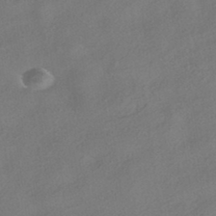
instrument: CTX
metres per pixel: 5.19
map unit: HNhu
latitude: -41.3887
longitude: 103.1998
